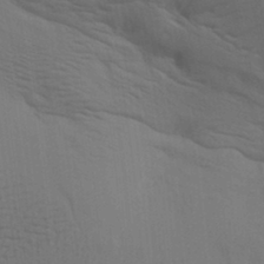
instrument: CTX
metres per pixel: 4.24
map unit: lAa
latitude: 18.9513
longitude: -138.8947
